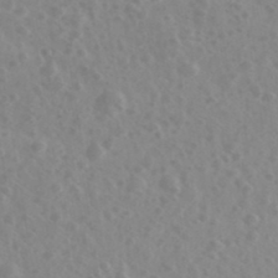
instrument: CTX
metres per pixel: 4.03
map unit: Ave
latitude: 39.2537
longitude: -106.4412
